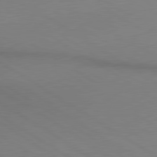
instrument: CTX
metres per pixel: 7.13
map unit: lApd
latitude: 80.2900
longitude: 159.8989
